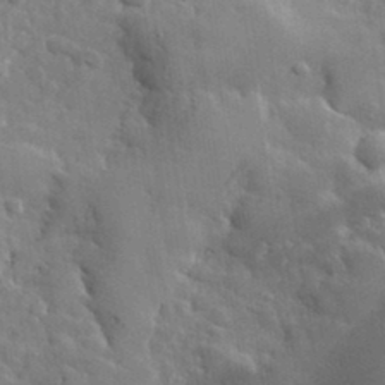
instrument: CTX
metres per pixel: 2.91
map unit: lHvf
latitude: 34.5545
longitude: -86.7246
